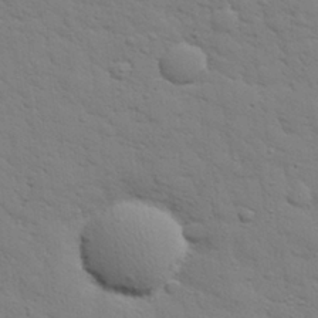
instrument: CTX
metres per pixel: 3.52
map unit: eHh
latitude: 28.1578
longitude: -75.1781
